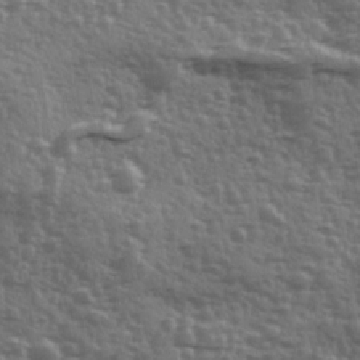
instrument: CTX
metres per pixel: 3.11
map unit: Ave
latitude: 12.1011
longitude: -103.6694
